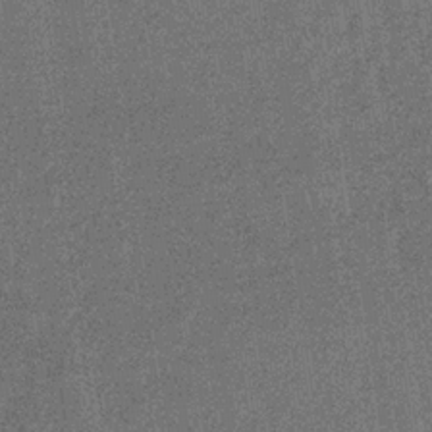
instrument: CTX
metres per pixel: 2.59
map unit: eHb
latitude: -31.0108
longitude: 67.7478
